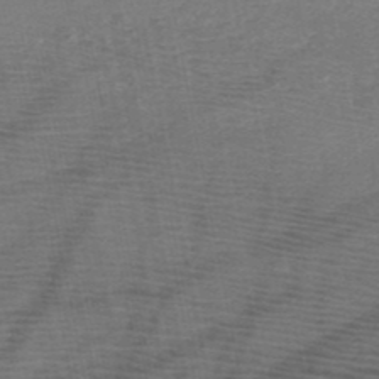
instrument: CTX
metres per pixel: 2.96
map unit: HNb
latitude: -49.5210
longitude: -42.8191
